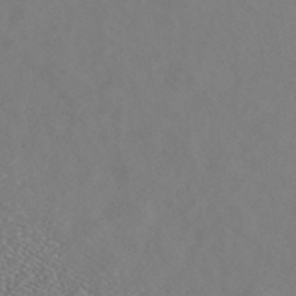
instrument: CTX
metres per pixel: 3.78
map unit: ANa
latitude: 43.3104
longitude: 28.5385
